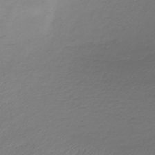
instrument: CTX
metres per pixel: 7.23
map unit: lHb
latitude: -38.1984
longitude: 70.0094
